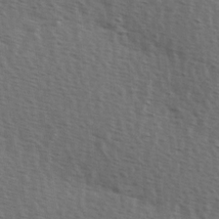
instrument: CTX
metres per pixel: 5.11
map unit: Hve
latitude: 2.2333
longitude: -123.2915
